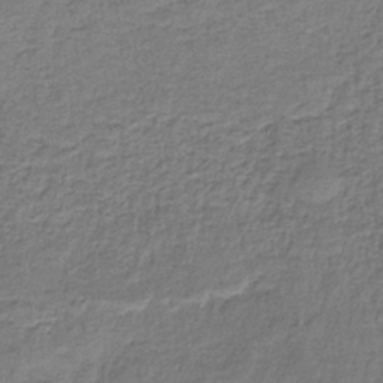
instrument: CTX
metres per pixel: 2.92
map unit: HNb
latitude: -35.4643
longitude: 58.7841
